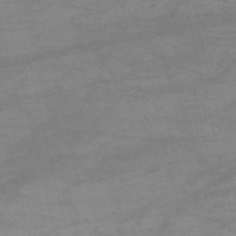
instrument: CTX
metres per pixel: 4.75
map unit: HNb
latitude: -54.3684
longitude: -44.5734
